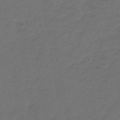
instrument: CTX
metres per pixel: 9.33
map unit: HNb
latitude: -43.9556
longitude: 49.8989
